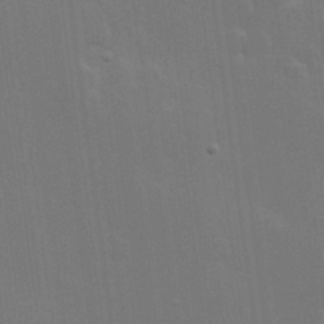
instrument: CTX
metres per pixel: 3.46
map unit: Hve
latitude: 22.4790
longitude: 146.9919
